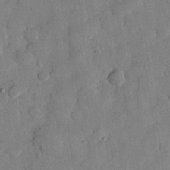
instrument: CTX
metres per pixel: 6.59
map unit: eHh
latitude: 27.2159
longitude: -76.1389
